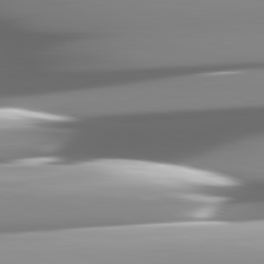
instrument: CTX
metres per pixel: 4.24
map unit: lApd
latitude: 82.4601
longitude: -143.2159
